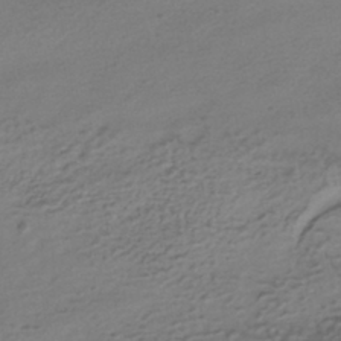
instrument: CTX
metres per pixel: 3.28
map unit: HNhu
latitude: -40.7652
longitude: 95.7477
